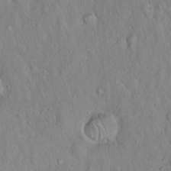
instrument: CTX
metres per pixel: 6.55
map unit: Hto
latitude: 16.2334
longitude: -57.5938
